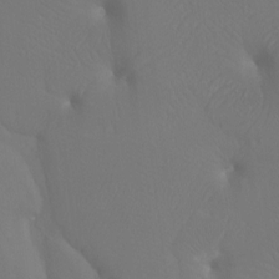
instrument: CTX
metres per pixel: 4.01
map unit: Htu
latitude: -7.3509
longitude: -32.6490
